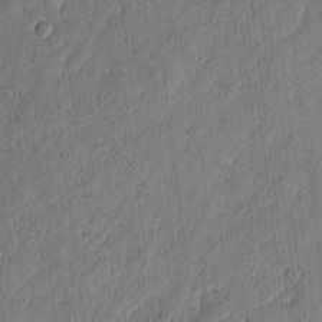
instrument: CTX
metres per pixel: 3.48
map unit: eHh
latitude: 5.9339
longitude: -73.1781
